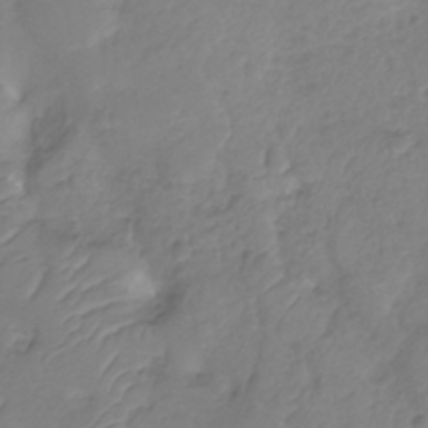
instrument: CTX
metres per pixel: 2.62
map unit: Nhu
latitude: -11.7289
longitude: -22.6679
